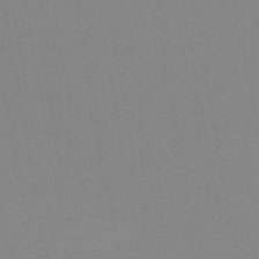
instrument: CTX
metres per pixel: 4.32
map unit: HNb
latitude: -45.4265
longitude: -40.1955
